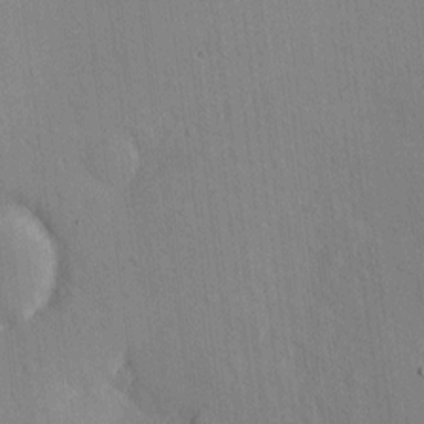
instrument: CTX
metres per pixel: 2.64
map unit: eHh
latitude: 3.9150
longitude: -72.6869
